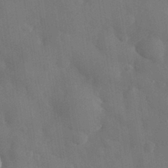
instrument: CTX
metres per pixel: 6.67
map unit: eHh
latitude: 31.8584
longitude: -59.4804
